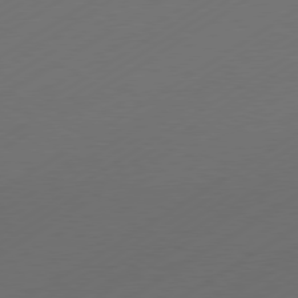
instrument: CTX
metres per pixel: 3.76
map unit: Hpe
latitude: -80.7086
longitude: 15.4077
